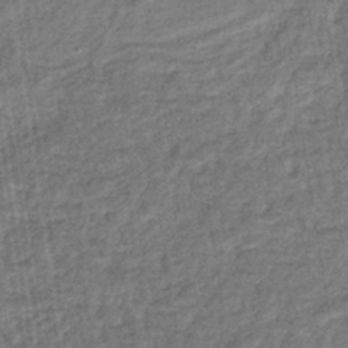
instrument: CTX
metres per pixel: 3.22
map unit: eHb
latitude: -36.6140
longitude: 79.6344
